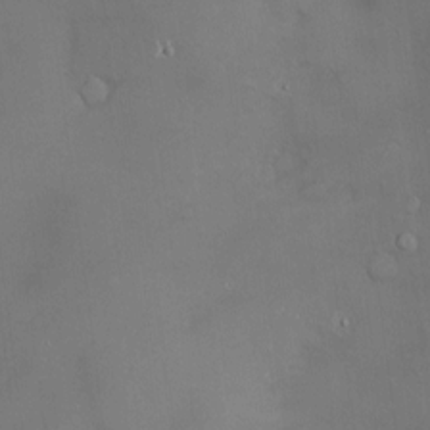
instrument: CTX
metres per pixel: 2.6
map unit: Hve
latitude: -11.4643
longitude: 174.0849
